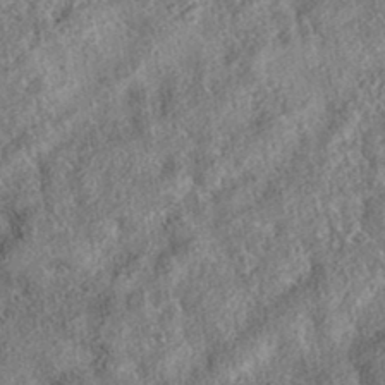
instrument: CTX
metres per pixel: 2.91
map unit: eAb
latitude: 36.3090
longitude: 113.6155
